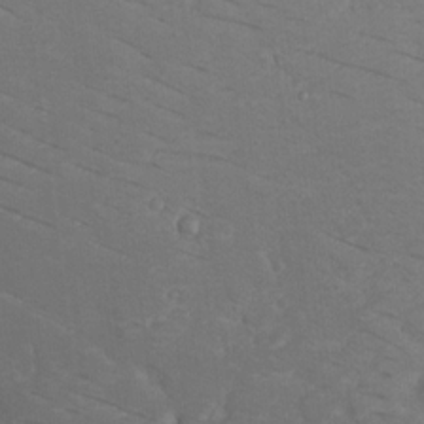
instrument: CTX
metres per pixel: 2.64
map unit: HNhu
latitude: 10.0444
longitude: 22.8408
